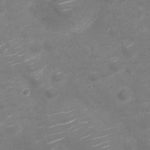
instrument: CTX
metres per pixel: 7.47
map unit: Nve
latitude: -20.3684
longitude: 104.3117
